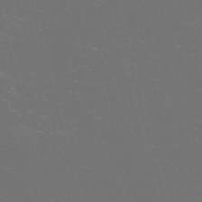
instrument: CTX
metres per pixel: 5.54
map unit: Nve
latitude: -57.5021
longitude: 52.4440
